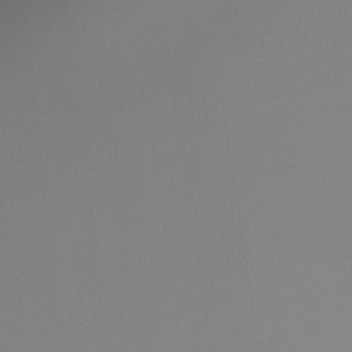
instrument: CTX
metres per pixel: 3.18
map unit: Ht
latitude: -13.7478
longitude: -51.2914
